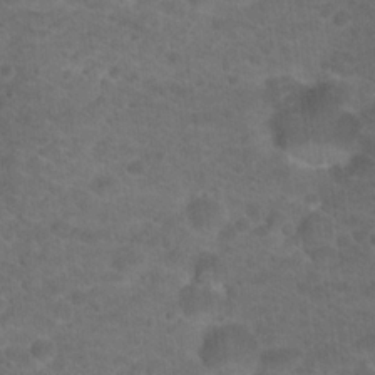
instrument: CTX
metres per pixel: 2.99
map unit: Hto
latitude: 19.2159
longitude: -39.1025
